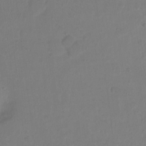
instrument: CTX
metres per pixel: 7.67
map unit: Hto
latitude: -11.1242
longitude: -37.7450
